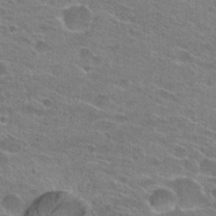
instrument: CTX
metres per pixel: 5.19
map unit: Hto
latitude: 24.6490
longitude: -43.9906
